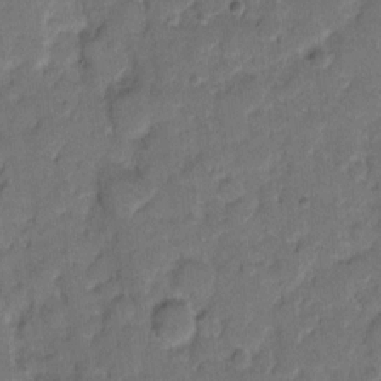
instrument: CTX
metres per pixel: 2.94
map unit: eHh
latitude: 8.8191
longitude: -64.3656
